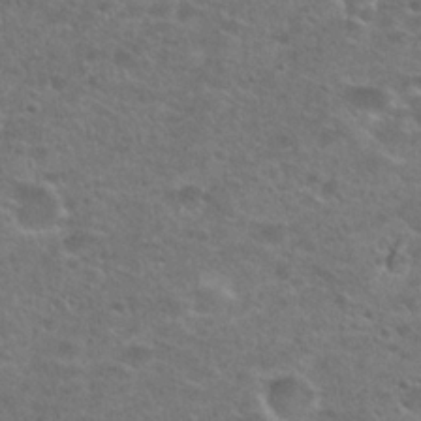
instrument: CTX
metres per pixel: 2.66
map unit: Hto
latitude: 25.3859
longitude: -49.8016
